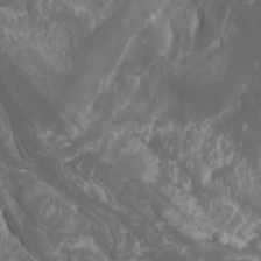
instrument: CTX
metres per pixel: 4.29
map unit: Htu
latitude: -1.1620
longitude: -77.7827
